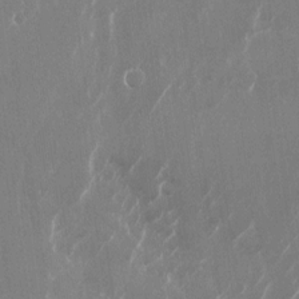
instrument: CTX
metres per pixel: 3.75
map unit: Nhu
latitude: -22.9353
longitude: -72.1578
